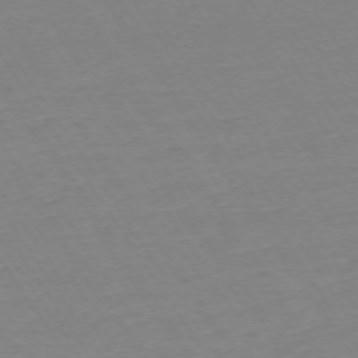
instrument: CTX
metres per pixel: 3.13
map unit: Ap
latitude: -74.0472
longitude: -81.4615
